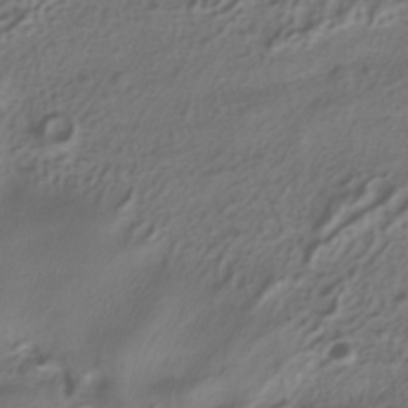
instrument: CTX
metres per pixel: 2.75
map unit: ANa
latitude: -37.5210
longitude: 94.9730
